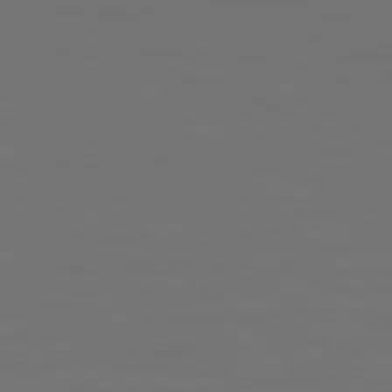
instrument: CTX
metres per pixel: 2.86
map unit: Hpe
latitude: 78.3468
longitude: 177.3699
